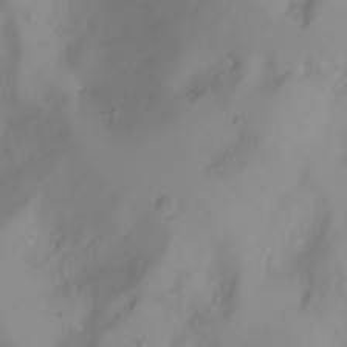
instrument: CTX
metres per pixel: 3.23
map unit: Nhu
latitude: -4.7463
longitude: -84.9514
